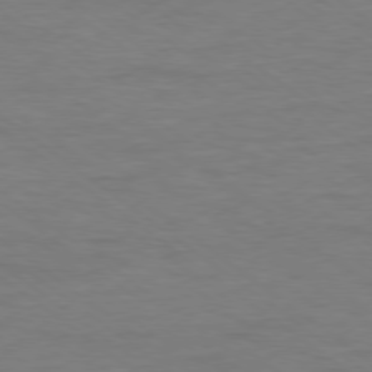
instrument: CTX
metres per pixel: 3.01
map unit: Ap
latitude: -78.9352
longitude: -88.8569
